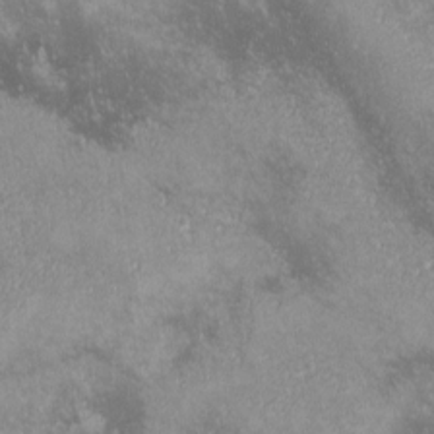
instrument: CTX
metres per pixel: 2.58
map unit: lHvf
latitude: -13.9178
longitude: -103.8961
